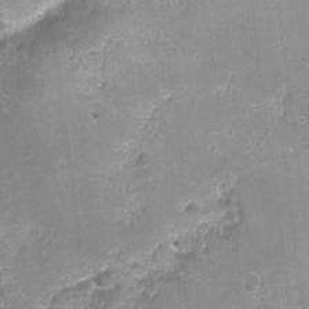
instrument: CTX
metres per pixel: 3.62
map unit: Ht
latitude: -4.6329
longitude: -36.4979
